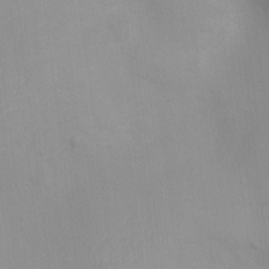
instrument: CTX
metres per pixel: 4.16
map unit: Ht
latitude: 2.9513
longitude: -23.1592
